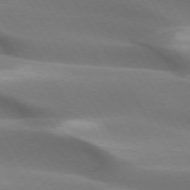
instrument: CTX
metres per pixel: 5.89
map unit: lApd
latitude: 73.4616
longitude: -51.8205
